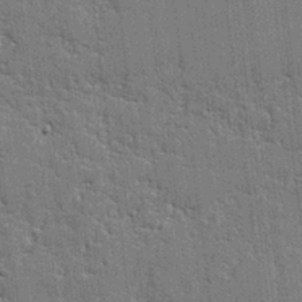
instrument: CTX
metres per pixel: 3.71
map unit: lAvf
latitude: -1.1243
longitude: -107.6883
